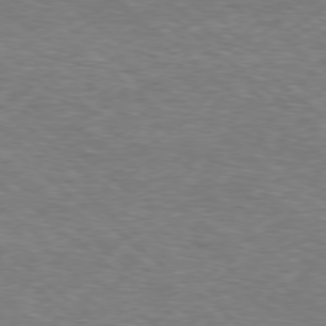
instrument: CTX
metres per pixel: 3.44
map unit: Hpe
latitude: -78.8219
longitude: 17.6533
